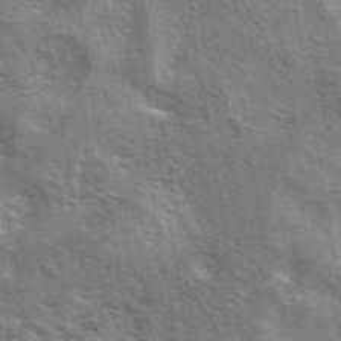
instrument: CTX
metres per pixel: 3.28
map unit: eAb
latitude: 44.5168
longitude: 111.7477
